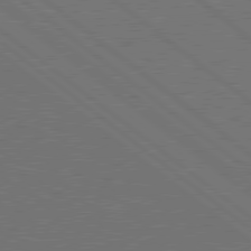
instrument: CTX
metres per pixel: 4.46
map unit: Hpe
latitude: 79.0270
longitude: -123.7261
